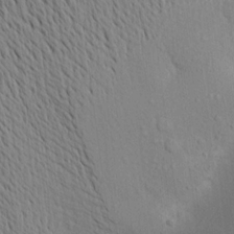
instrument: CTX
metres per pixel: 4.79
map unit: Aa
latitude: 17.7828
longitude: -148.9703
